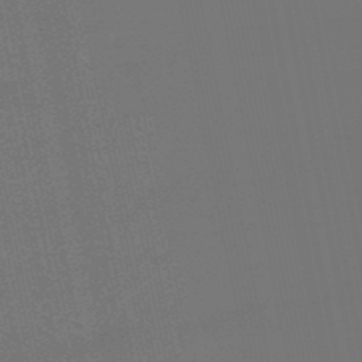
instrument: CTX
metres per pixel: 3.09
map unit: eHb
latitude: -50.0850
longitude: 78.6518
